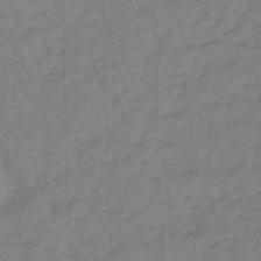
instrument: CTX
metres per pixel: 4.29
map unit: eHb
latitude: -45.8989
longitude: 83.3698
